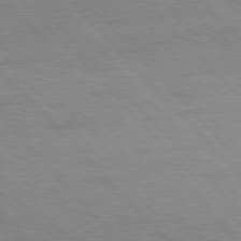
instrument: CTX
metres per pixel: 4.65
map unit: Hpe
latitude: 76.8758
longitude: -154.1767
